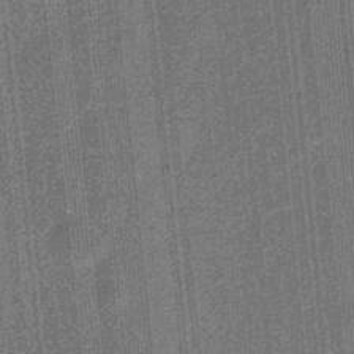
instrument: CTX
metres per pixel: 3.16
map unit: eHb
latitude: -31.8611
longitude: 73.7100
